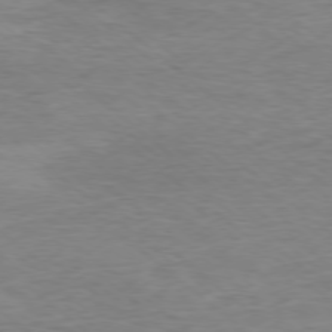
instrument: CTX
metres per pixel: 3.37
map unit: Ap
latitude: -78.0283
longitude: -92.6301
